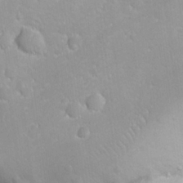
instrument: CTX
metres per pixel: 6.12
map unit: Ave
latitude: -10.8219
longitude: -120.6680
